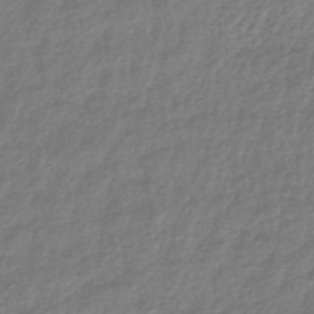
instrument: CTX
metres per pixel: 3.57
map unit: lHb
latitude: -41.5021
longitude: 70.5007
